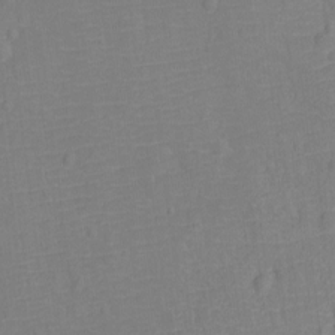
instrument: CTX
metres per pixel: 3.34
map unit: Nhu
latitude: -13.0109
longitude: -24.4601
